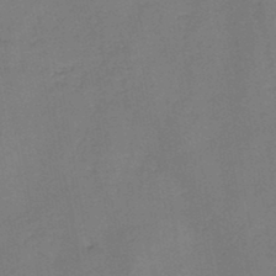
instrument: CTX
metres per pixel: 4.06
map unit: HNb
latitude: -46.5951
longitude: -37.9150
